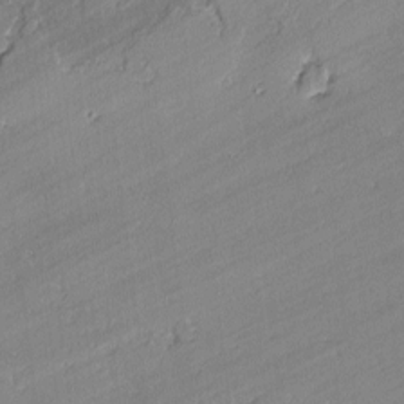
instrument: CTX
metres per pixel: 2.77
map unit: lAvf
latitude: -2.4628
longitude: -108.5923
